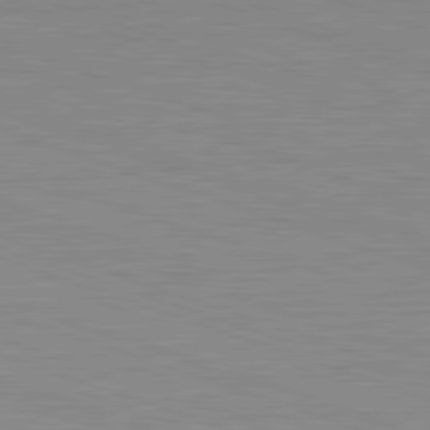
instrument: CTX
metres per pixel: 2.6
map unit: Hpe
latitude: -82.7274
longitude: 5.5966
